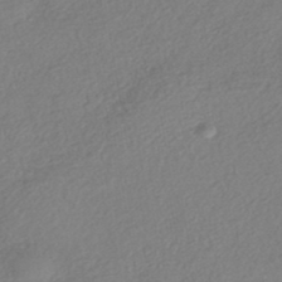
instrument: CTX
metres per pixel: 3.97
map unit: eHh
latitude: -42.3495
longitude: 118.6707
